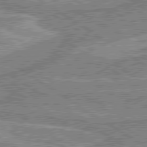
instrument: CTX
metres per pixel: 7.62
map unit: lApd
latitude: 80.0255
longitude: -179.9717
